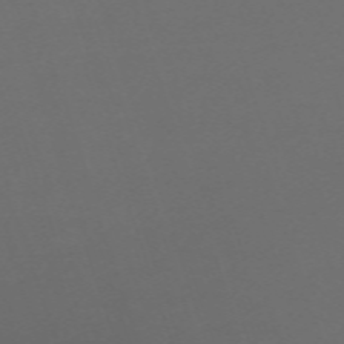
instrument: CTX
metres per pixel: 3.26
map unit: eHh
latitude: -63.8044
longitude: 53.3320
